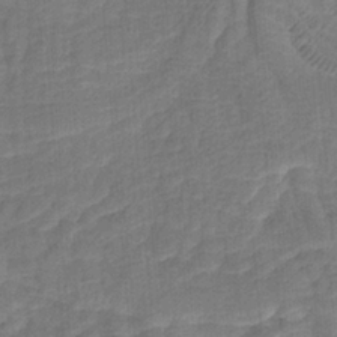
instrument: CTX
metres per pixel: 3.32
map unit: Htu
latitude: -7.9745
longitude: -65.3293
